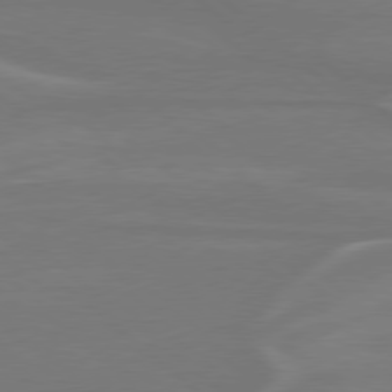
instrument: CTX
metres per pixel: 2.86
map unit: Hpe
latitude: 78.2712
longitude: -125.8394
